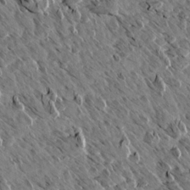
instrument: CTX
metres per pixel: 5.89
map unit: Aa
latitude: 13.0459
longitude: -141.7260
